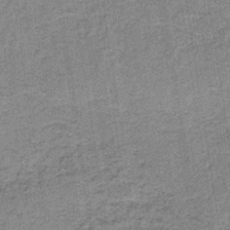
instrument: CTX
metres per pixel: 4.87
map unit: HNb
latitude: -36.0094
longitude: 54.1606
